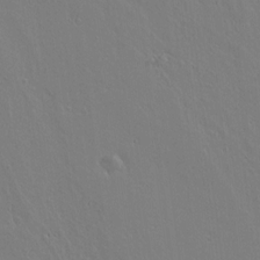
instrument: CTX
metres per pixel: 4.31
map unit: lAvf
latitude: 14.7625
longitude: -126.1389
